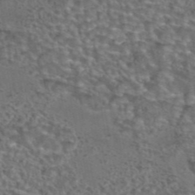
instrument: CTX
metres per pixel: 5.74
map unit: eAb
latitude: 43.8772
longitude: 104.1794
